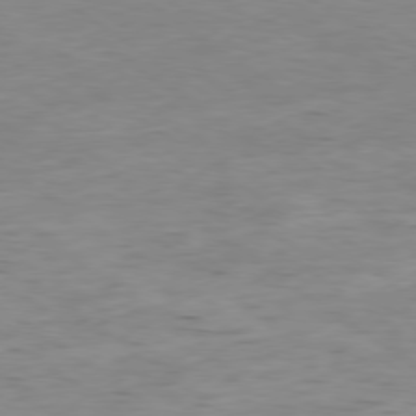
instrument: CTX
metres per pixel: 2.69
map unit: Ap
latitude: -79.3320
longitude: -101.3293
